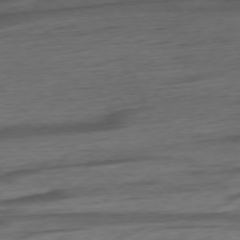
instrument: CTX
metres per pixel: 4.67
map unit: Ap
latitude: -76.5763
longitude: -76.9324
